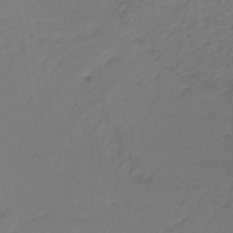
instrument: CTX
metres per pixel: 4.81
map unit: lHb
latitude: -32.5763
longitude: 63.7099
